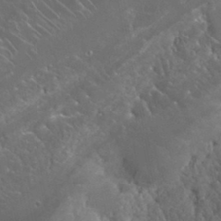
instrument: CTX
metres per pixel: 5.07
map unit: Nhu
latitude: 24.3467
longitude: -60.1389
